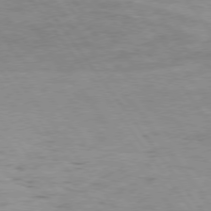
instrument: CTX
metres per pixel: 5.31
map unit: Hpe
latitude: 75.1592
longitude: -140.6490
